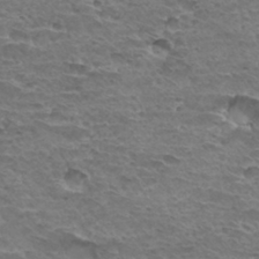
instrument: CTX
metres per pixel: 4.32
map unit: Hto
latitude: 32.2900
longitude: -39.8961
